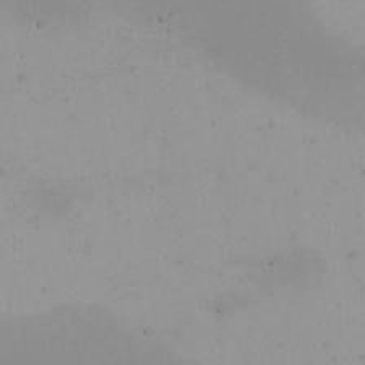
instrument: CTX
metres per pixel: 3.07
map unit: eHh
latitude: -4.9163
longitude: -83.4615
